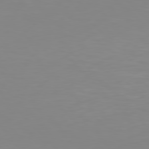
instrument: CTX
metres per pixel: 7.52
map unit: Hpe
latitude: 77.2348
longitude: -176.1389
